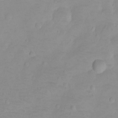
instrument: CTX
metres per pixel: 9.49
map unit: Ht
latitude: -8.9919
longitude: -35.9528
